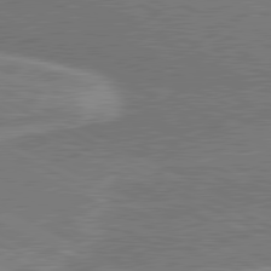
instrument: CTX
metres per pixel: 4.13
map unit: lApd
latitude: 80.9136
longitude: 140.8030
